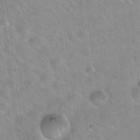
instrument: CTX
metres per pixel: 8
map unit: Hto
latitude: 20.1389
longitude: -53.6316
